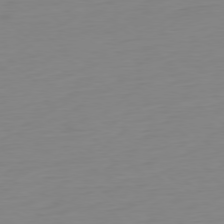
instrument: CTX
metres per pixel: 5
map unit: Ap
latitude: -78.8219
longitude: -66.1577
